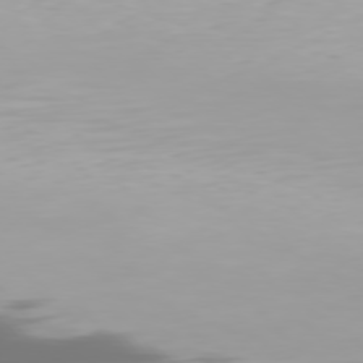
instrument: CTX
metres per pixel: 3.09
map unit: Hpe
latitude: 76.0633
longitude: -142.8947
